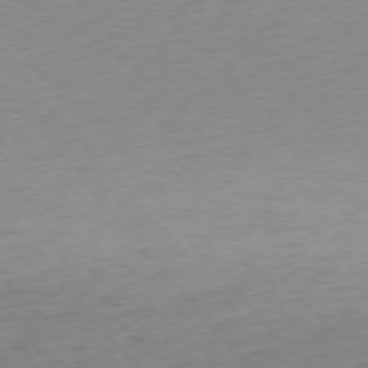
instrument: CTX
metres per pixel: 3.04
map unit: Ap
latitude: -76.1984
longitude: -64.6868
